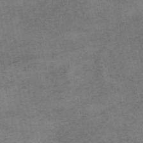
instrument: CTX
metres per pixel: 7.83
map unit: HNb
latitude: -55.8611
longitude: -46.2523
